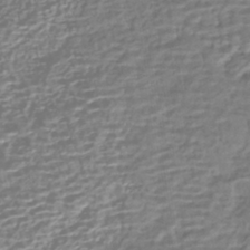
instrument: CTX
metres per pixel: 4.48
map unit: HNhu
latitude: -42.9730
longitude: 100.6329
